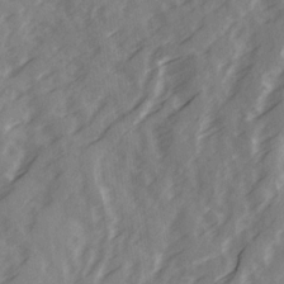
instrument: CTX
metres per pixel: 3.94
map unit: Ave
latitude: 19.4048
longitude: -131.2159
